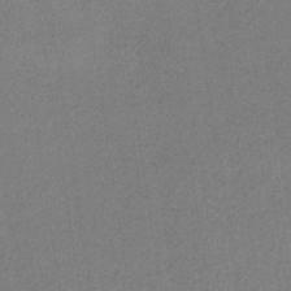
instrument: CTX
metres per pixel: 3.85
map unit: HNb
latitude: -34.2550
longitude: 54.7085
